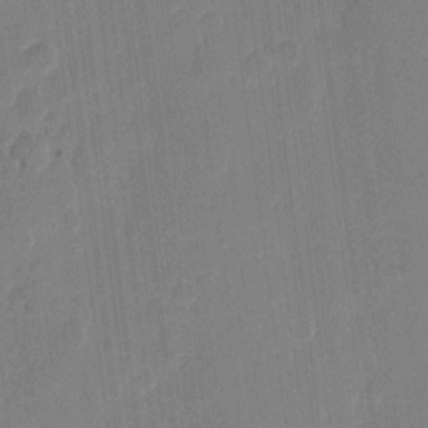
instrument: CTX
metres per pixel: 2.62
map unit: eHh
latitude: 10.8002
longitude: -66.9702
